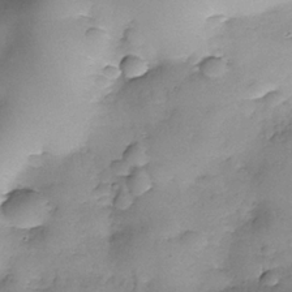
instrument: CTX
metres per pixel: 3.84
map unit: Nhe
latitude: -37.6910
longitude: -147.5560
